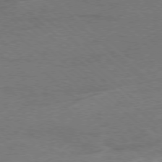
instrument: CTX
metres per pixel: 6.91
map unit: Ap
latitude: -78.3873
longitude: -88.2334
